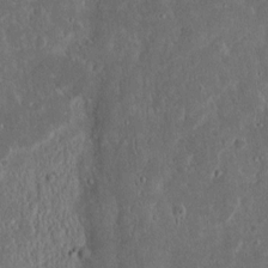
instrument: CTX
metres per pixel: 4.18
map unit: Nhu
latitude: 13.9717
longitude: -73.9151
